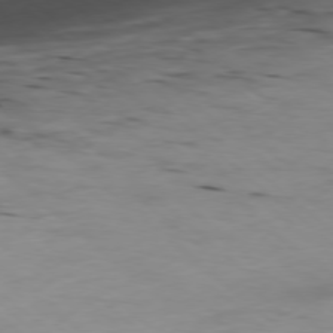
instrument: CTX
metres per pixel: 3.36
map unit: Ap
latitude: -78.6140
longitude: -88.5546
